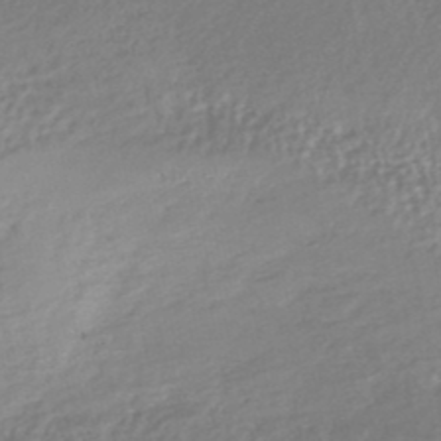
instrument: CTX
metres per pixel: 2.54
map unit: HNhu
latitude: -48.7463
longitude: 102.1228
